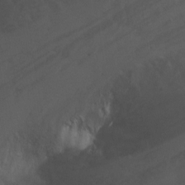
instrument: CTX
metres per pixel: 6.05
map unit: Ht
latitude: 2.4979
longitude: -26.2901
